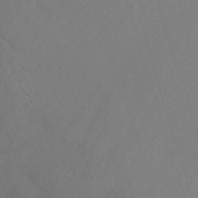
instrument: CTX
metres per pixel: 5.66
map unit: Nhu
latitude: -14.0850
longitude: -55.8772
